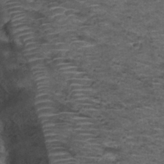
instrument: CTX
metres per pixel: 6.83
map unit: Nhu
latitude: 29.5560
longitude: -49.6505
